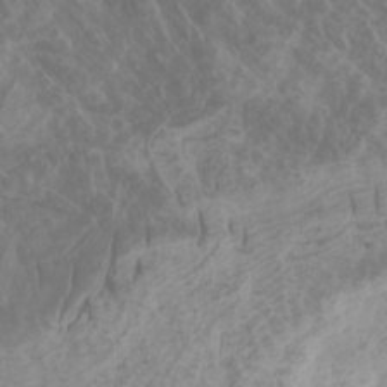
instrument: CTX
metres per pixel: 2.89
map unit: Htu
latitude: -6.2550
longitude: -75.5182
